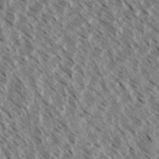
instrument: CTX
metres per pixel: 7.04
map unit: eHh
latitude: 34.4601
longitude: -140.0822
